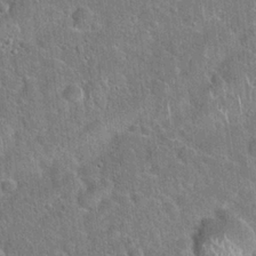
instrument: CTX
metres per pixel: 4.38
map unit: Hto
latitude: 21.3482
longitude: -51.1214
